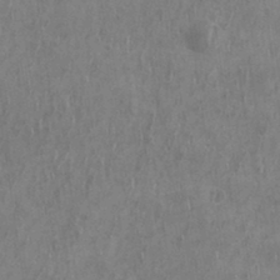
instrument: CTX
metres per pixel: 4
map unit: eHh
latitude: 33.8961
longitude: -133.3671
